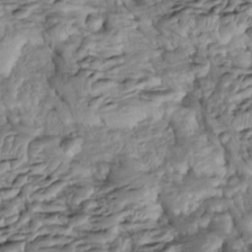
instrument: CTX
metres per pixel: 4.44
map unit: Htu
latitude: -5.5021
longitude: 154.4251
